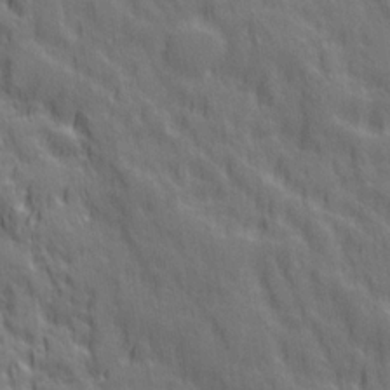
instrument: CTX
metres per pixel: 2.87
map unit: Ave
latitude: 20.1389
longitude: -134.3089
